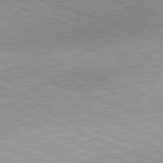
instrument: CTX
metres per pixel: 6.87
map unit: Hpe
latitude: -82.1606
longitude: 12.4251
